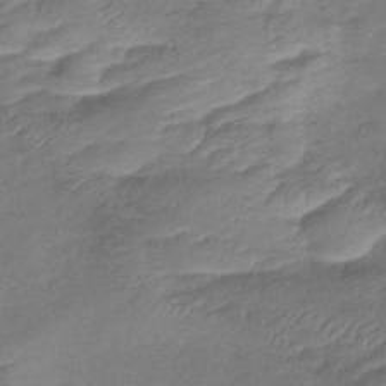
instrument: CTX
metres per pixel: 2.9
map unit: lHb
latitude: -39.5399
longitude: 75.6533
